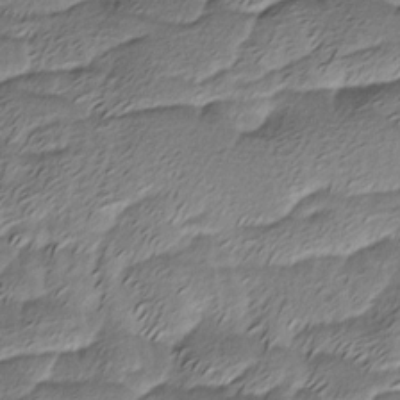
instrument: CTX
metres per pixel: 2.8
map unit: Ave
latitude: -8.3495
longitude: -123.2537
